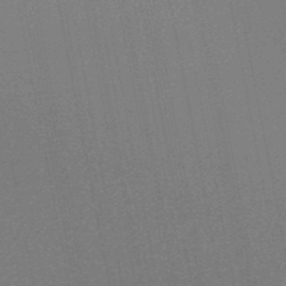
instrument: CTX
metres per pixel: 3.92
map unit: HNb
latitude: -47.3320
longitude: 58.1416
